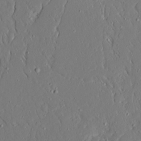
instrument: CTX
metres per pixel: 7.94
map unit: Ave
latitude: 15.3860
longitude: -140.4034
